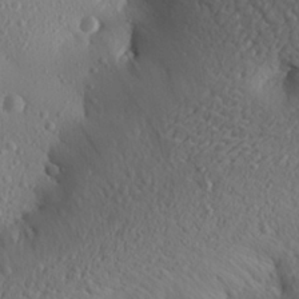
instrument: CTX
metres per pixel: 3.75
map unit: Aa
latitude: 27.6694
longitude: -144.5923
